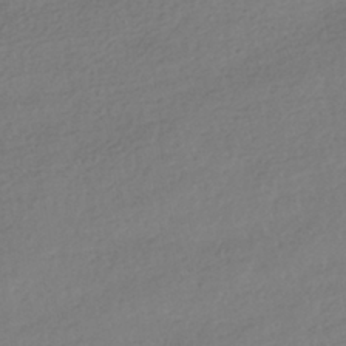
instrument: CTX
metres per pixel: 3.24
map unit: HNhu
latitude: -41.6911
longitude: 97.1620
